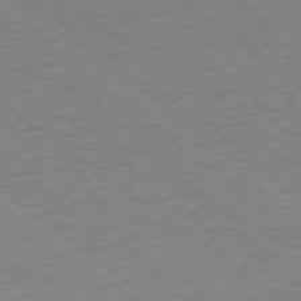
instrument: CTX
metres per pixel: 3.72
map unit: Hpe
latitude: -78.9730
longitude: -14.7058
